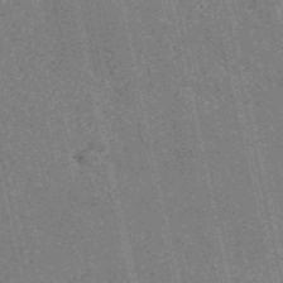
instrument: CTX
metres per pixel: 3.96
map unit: HNb
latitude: -53.1053
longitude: -38.2522
